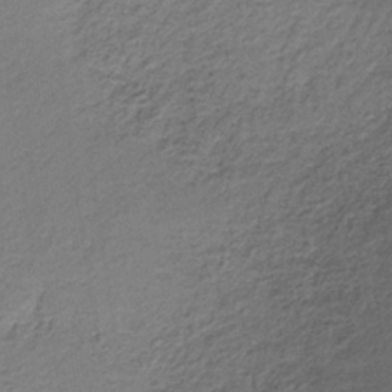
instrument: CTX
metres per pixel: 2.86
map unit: lHb
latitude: -34.8786
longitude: 63.3320
